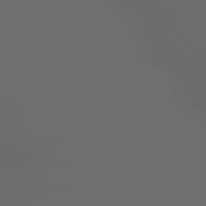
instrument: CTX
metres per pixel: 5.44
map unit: lApd
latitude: 79.1781
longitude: -166.5545
